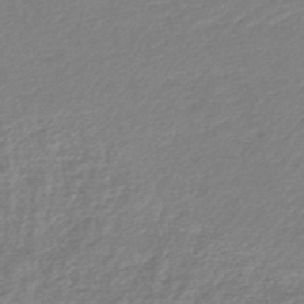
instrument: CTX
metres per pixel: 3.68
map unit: lHb
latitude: -45.9556
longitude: 73.6722
